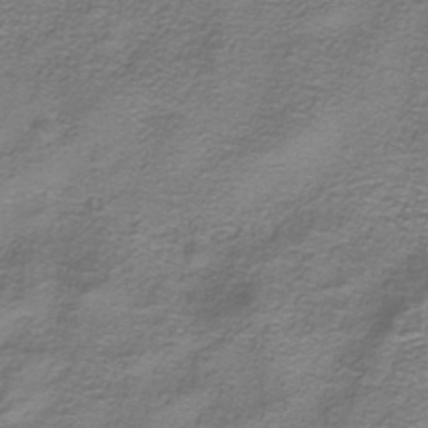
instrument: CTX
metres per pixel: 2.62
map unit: HNhu
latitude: -41.1053
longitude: 109.3699
